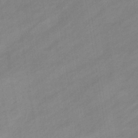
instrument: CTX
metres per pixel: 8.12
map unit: eHb
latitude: -37.6910
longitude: 79.6155
